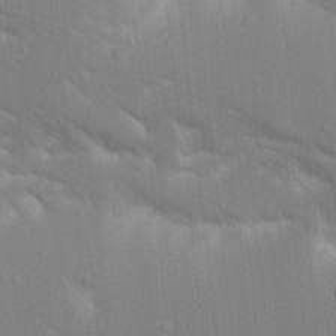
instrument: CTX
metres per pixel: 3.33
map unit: Aa
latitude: 17.5560
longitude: -149.3671
